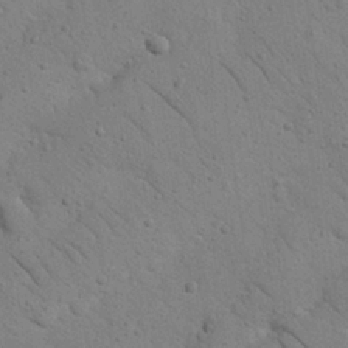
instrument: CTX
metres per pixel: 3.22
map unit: Nhu
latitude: 22.6868
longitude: -74.8947
